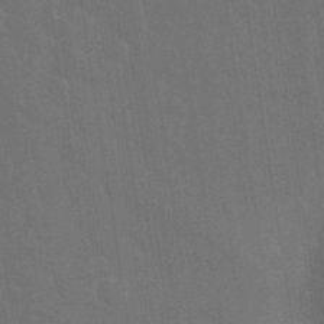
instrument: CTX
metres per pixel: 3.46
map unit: eHh
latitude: 33.4615
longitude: -60.3278
